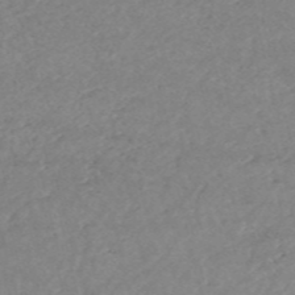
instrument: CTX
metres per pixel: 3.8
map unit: HNb
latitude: -54.1606
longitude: -35.9339
